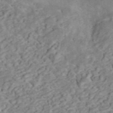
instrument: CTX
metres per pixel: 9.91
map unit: ANa
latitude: 45.7827
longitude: 22.2173
